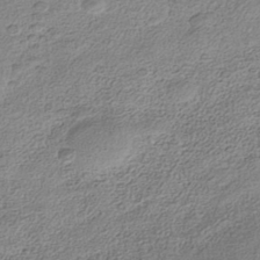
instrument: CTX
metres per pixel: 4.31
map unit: Nhe
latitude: -41.5399
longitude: -111.2537
